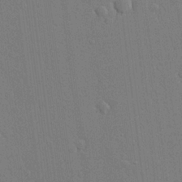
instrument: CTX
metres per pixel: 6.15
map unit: Aa
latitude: 20.8002
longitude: -124.6679
